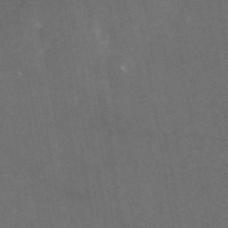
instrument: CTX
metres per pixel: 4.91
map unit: eAb
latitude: 45.5938
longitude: 123.8234
